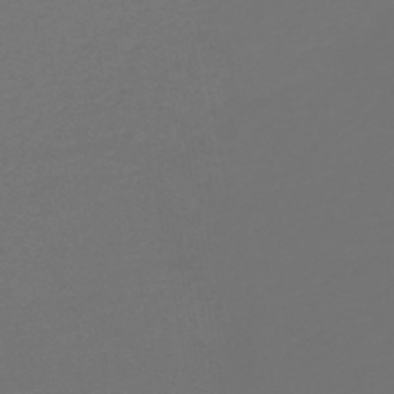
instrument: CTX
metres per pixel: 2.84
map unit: HNb
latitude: -47.5966
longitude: 56.2928
